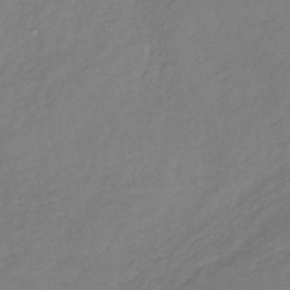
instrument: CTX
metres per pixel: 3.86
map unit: lHb
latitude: -38.3684
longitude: 70.9164
